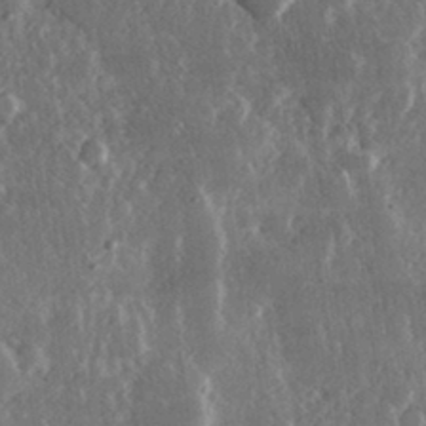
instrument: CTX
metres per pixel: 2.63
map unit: lHvf
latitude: 31.7450
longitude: -91.6316
